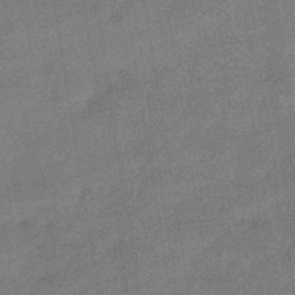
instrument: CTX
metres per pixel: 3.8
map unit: HNhu
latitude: -42.3873
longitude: 90.7086
